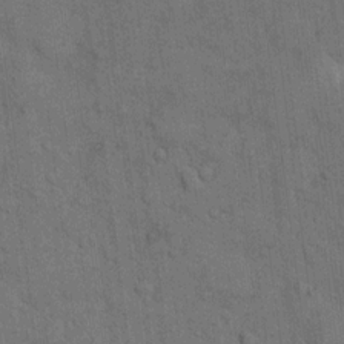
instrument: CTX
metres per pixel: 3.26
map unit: eHh
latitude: 11.9906
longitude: -66.4979
